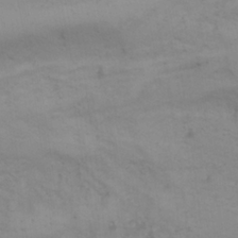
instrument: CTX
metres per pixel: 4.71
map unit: Aa
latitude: -3.3131
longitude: -72.8002
